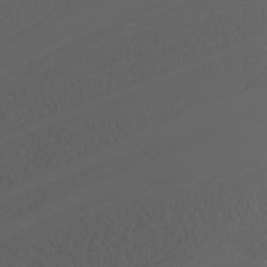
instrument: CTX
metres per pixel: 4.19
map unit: Nhu
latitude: -7.2187
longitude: -90.2900
